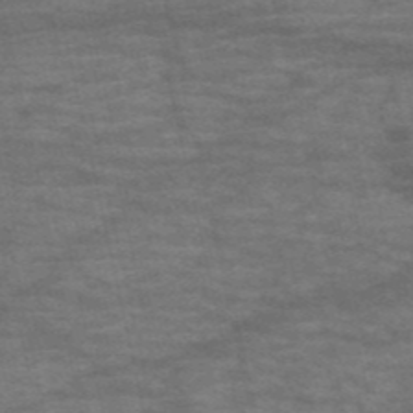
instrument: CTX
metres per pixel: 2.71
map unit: HNb
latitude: -53.5210
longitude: -43.4049
